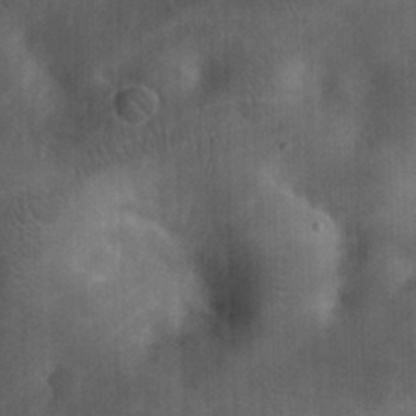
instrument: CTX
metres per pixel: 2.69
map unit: eHh
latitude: 25.8016
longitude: -65.2915
